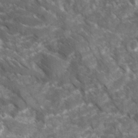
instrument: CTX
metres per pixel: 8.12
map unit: Ave
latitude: 16.9703
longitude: -131.2537
